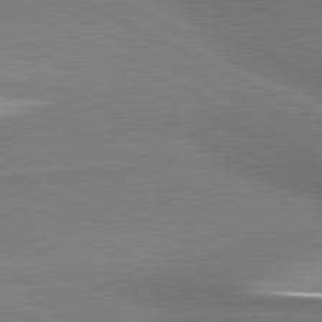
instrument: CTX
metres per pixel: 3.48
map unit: lApd
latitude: 81.0080
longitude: 176.1606
